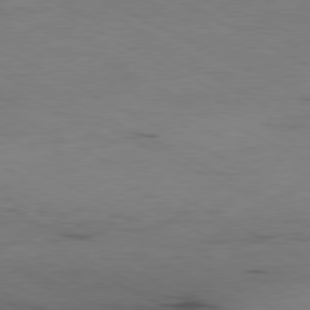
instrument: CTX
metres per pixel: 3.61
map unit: Ap
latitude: -80.5007
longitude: -94.4412
